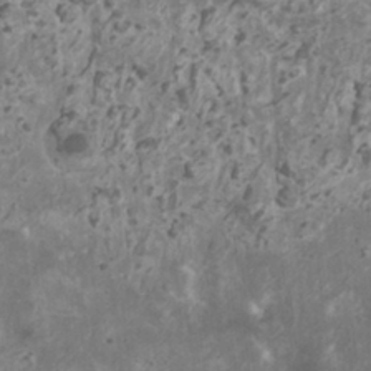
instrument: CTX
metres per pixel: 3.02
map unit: HNhu
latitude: 1.8772
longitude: 3.6155
